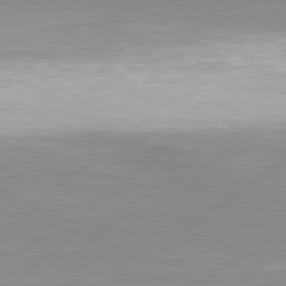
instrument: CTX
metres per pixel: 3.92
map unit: Hpe
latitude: 77.6316
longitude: -131.4616
